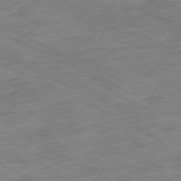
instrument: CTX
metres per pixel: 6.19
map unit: Ap
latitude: -80.7652
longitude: -91.2537
